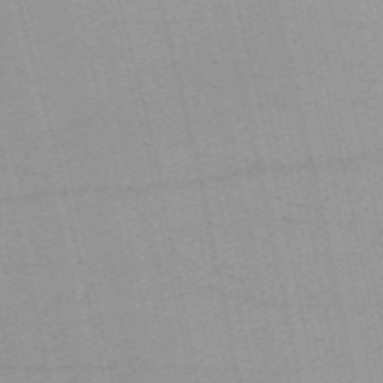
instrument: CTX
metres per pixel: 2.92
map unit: HNb
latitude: -54.9353
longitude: -41.1970
